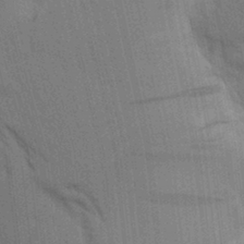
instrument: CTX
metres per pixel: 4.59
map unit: Aa
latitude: 9.9906
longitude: -126.9514
